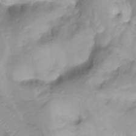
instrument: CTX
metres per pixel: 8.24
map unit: Nhu
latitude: -14.0850
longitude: -63.7072
